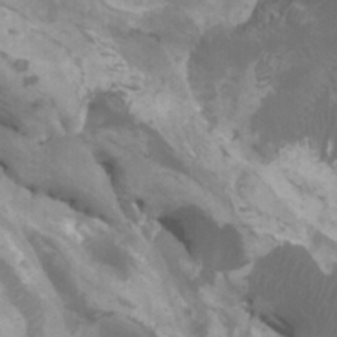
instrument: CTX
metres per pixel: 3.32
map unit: Htu
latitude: -6.5762
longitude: -75.2726
